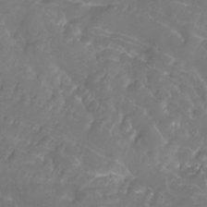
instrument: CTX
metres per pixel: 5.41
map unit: Htu
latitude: -13.0864
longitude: -71.7261
